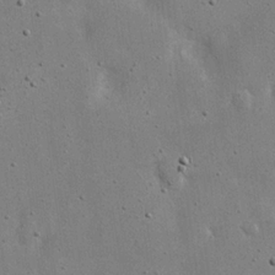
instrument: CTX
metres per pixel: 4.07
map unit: eHh
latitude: 20.3656
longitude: -71.8016
